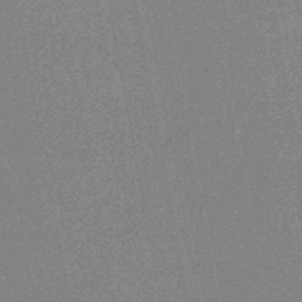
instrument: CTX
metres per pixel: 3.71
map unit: HNhu
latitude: -46.9541
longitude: 99.6344
